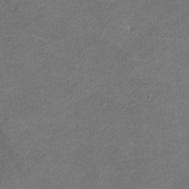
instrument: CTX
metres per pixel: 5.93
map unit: lHvf
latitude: -11.6722
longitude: -103.1781
